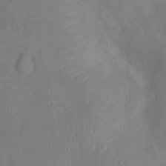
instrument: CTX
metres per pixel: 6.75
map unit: Ht
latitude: -9.6722
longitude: -21.6694
